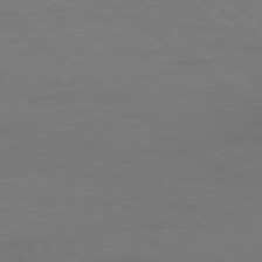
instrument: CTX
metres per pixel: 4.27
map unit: Ap
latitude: -78.9352
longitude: -54.5735
